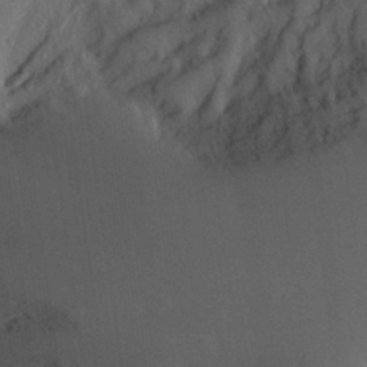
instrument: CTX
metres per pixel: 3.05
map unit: Aa
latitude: 28.1955
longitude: -146.8191
